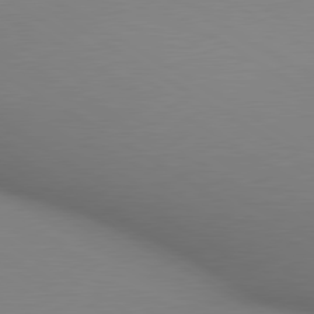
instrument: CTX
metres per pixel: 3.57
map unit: lApd
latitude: 80.1767
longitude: 133.0676
